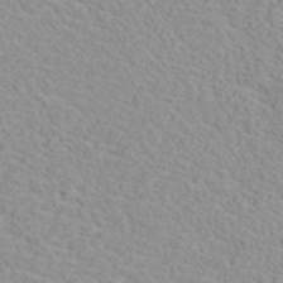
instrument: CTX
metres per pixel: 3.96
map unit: ANa
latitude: 40.4601
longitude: 28.7085
